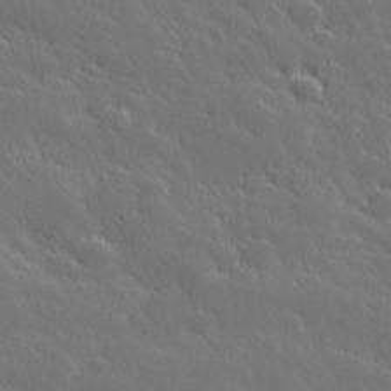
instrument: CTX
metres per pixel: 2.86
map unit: Hve
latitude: 26.8758
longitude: 144.1039
